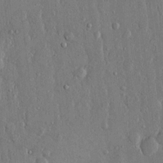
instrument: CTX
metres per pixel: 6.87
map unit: eHh
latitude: 14.7625
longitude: -68.4223
